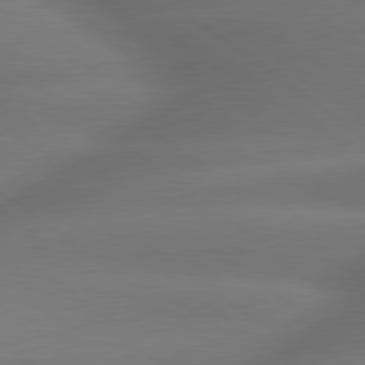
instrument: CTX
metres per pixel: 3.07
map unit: lApd
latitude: 79.6883
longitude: -167.6127
